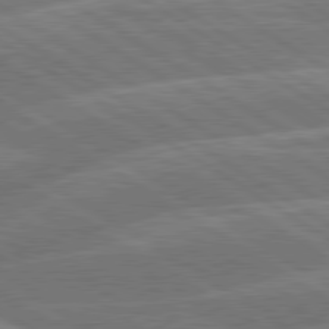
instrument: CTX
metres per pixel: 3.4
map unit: lApd
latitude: 79.9717
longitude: -130.7058
